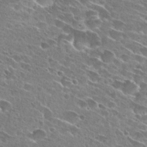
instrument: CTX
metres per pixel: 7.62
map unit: Hto
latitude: 26.8758
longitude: -43.9717
